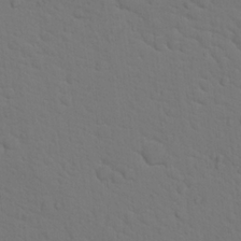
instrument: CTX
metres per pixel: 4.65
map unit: Hto
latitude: 18.7057
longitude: -33.8394
